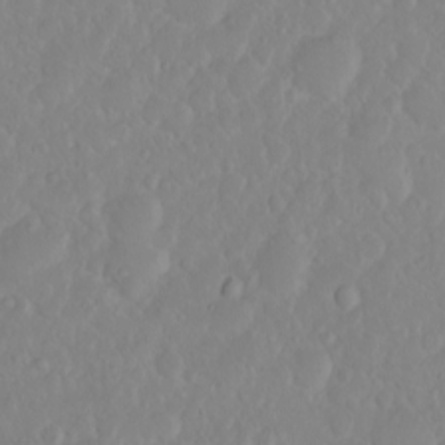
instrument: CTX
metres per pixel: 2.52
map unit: eHh
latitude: 1.5182
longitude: -55.7072
